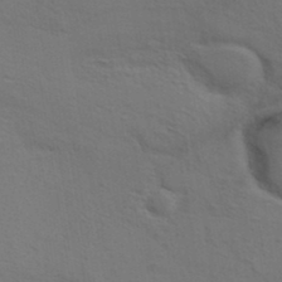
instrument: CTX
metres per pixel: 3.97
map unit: ANa
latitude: 36.1011
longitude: 13.1242
